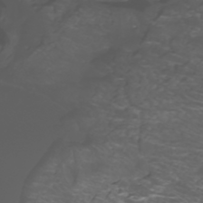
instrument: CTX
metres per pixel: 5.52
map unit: Htu
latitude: -5.2565
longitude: -89.1215
